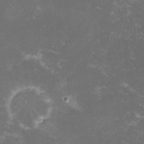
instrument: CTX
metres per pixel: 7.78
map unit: lHvf
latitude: -13.3510
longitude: -99.1592
